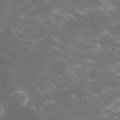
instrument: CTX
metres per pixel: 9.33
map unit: lHvf
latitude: -13.6533
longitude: -99.3292
